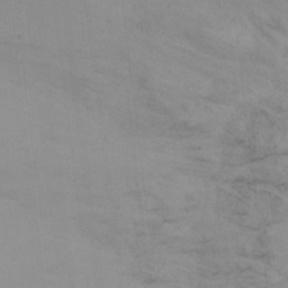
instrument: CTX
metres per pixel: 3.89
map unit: Nhu
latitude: -11.0487
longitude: -33.3671
